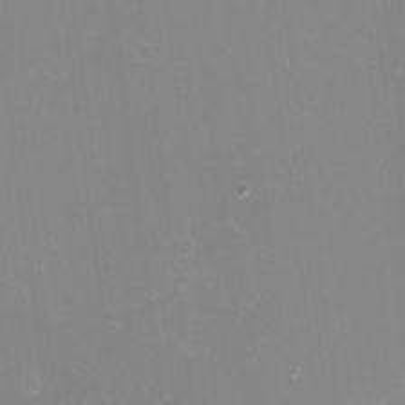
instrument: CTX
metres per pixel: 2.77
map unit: eHh
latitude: -10.7274
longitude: -65.8583
